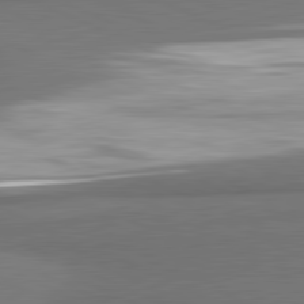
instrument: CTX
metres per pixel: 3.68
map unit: lApd
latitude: 81.4615
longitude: 174.7652
